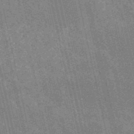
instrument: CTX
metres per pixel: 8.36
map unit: HNb
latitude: -53.0864
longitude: -38.0444
